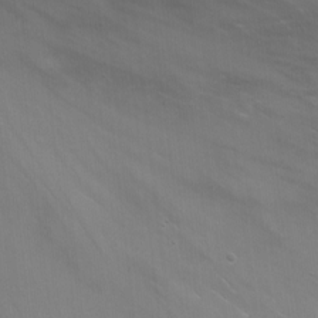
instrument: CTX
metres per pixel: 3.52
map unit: Nhu
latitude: -7.2187
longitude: -51.3859
